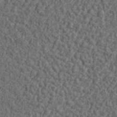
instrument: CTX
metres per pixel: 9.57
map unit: lHvf
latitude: 38.2900
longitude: -90.6679
